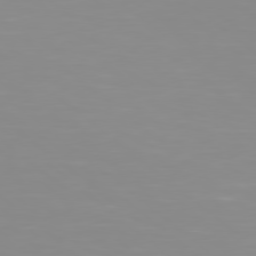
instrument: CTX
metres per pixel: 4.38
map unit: Hpe
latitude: 78.4223
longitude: -141.7638
